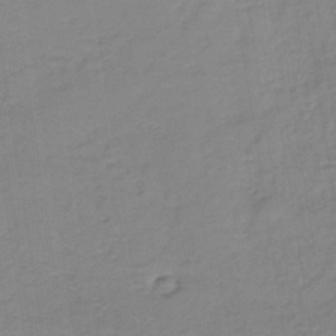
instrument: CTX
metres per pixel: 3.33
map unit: lHb
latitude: -35.5210
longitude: 71.3699
